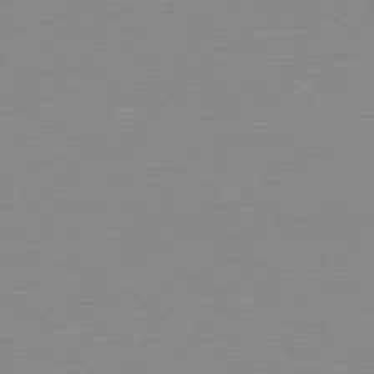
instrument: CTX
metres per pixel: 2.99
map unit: Hpe
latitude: 78.5168
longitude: -144.8947
